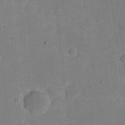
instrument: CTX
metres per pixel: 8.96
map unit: eHh
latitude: 6.9136
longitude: -67.0647
